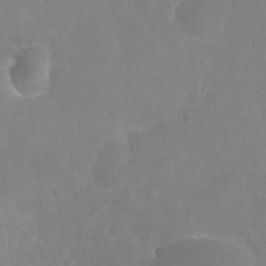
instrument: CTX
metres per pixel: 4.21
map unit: Nhu
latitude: 25.3103
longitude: -54.6301
